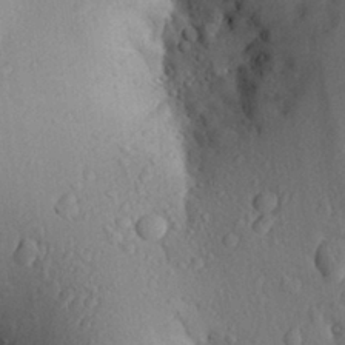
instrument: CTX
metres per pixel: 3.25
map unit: Aa
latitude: 27.4993
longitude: -142.8380
